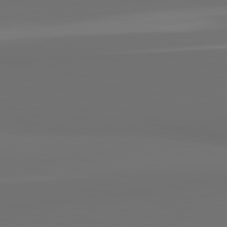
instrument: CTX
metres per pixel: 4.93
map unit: lApd
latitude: 82.0822
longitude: 163.4832
